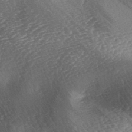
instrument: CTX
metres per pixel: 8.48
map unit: lAa
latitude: -3.6721
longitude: -126.3278
